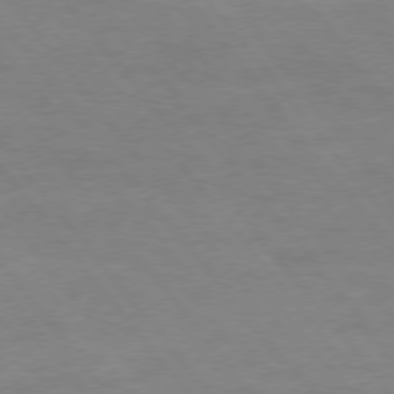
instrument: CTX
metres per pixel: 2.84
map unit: Hpe
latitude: 75.3860
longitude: -141.5749
